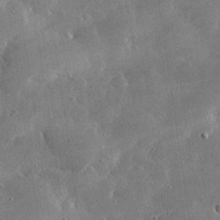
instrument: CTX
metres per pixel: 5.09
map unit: lHvf
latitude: 30.8947
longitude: -93.5749
